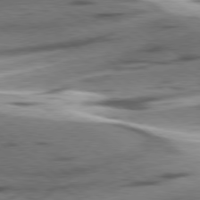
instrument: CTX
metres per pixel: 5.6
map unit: lApd
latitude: 78.8947
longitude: -51.3481
